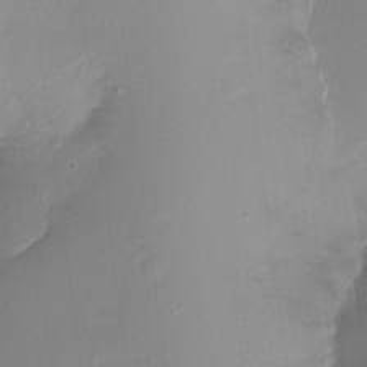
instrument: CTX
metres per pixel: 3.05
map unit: Nhu
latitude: -10.8597
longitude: -37.0648
